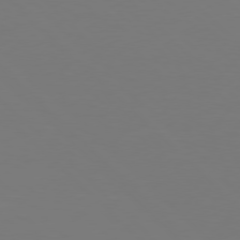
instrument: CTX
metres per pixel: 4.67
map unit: Hpe
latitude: 77.0080
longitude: -171.7450
